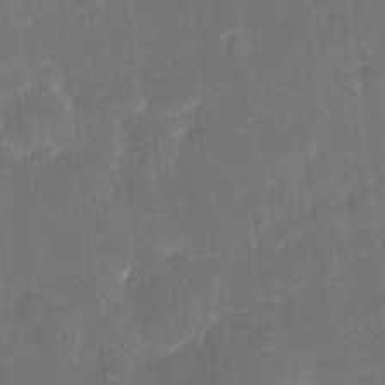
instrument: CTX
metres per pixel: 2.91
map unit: eHh
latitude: 5.5938
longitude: -69.6505
